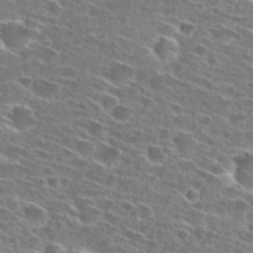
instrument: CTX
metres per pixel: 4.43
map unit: Hto
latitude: 27.5182
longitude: -46.3657
